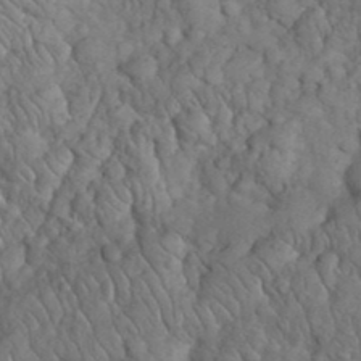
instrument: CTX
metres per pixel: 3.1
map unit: eHh
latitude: 33.0836
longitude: -66.5923
